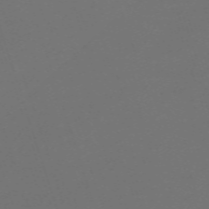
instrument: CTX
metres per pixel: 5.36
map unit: eHh
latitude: -63.6533
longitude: 51.6533
